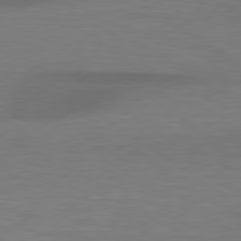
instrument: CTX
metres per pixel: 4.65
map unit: lApd
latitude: 79.3482
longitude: -90.9892
